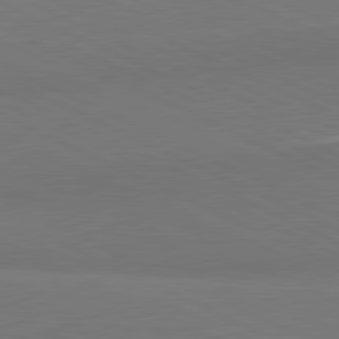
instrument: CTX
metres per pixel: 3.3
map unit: lApd
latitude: 81.4615
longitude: 156.9542
